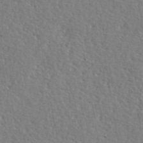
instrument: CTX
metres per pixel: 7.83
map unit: lHvf
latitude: 42.2712
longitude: -87.7638
